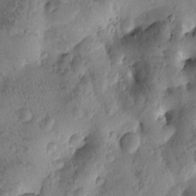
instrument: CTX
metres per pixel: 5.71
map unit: Htu
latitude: -3.1620
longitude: 171.1431
